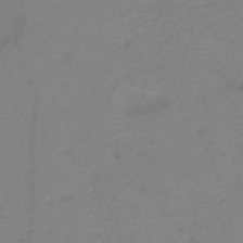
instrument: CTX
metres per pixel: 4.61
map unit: eHh
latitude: -42.2928
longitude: -32.5924
